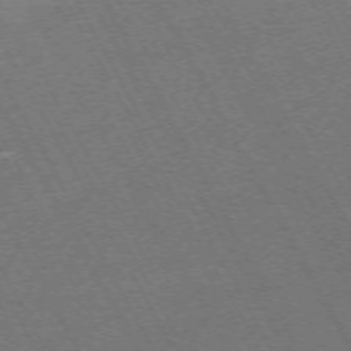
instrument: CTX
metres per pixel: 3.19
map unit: Hpe
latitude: -72.6518
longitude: 11.1431
